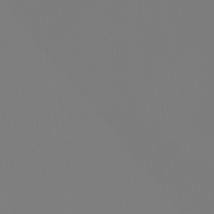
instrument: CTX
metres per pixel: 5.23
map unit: Nhu
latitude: -6.0661
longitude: -95.9906
